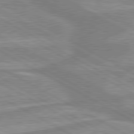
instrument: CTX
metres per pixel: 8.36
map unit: lApd
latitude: 80.2711
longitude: -173.9717
